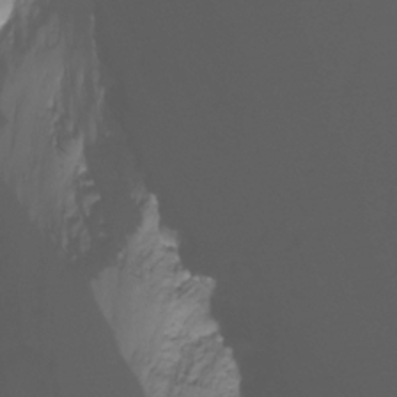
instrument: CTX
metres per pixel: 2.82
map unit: Nhu
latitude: -13.9367
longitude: -53.4616
